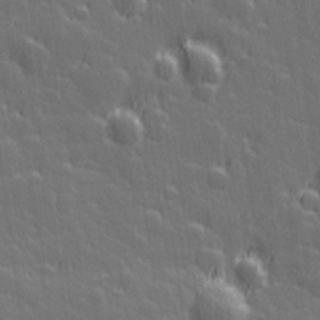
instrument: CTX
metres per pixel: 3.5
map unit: Hve
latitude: 27.0836
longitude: 144.8975
